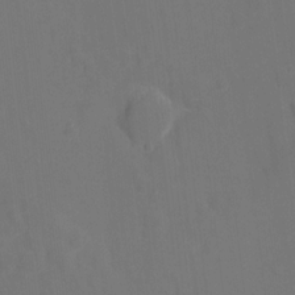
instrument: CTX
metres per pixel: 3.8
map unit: Hto
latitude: -0.9164
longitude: -34.6490
